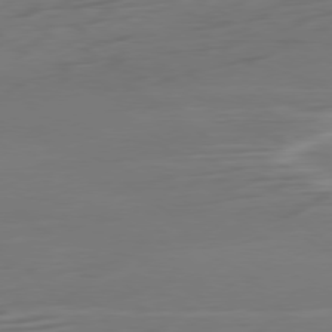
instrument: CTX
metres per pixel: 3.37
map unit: Ap
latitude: -79.3887
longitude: -66.0444
